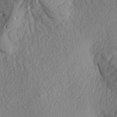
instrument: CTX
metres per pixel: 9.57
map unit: Aa
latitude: 18.8758
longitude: -145.6505
